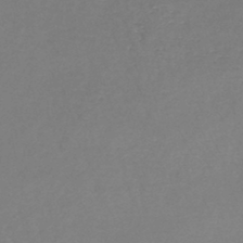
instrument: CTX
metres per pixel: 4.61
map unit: lHb
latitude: -45.0864
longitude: 76.7274
